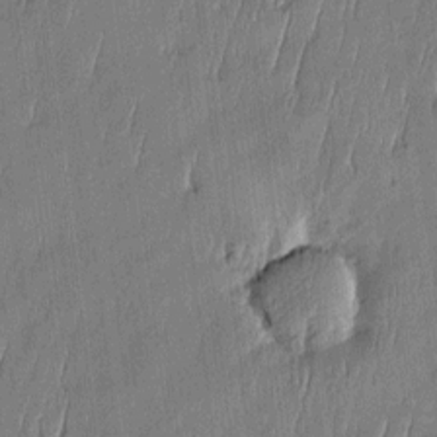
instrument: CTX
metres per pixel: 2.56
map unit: Htu
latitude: -5.5588
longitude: 175.1431
